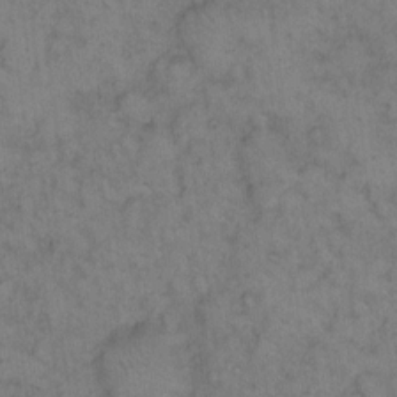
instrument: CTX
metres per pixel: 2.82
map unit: eHh
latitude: 13.6505
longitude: -63.6883
